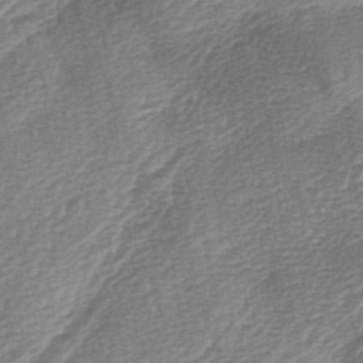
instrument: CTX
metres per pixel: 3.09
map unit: lAa
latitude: -3.7288
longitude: -128.4034
